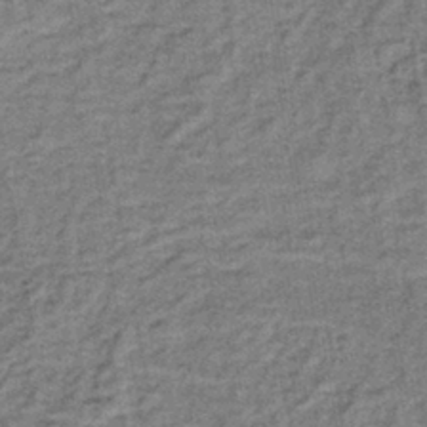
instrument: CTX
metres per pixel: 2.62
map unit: lHb
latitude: -40.4818
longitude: 62.5573
